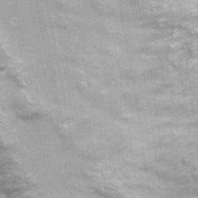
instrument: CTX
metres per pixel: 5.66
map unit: Nhu
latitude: 2.1200
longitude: -17.4237
